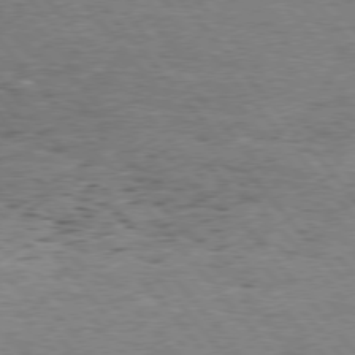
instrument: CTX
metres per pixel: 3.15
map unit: Hpe
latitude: 75.6316
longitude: -135.4048
